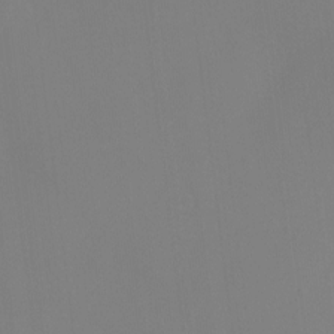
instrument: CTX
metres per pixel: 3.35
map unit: Ht
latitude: -6.3306
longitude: -20.1578
